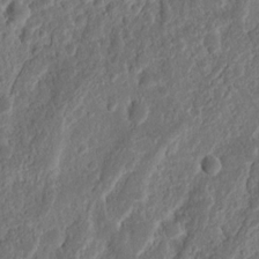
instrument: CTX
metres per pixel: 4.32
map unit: Nhu
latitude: 13.4427
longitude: -73.6694
